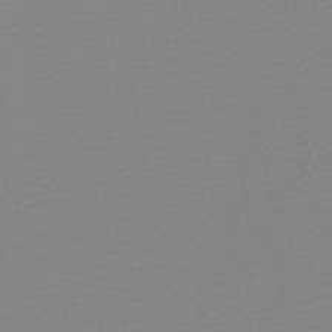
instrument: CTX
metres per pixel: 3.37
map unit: eHh
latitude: -4.0094
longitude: -86.2711
